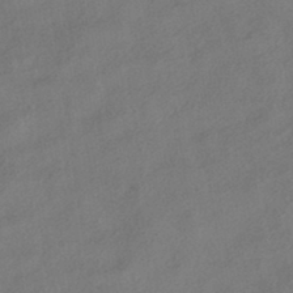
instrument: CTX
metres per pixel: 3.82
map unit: HNhu
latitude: -41.4832
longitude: 103.2376
